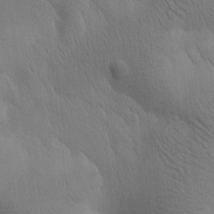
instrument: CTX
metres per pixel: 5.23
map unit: Htu
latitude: -0.3307
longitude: 172.1606
